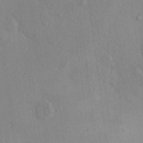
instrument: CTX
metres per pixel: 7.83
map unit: eHh
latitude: -0.1039
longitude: 17.2943
